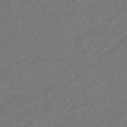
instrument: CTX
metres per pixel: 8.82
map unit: eHb
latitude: -46.5384
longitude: 85.7099
